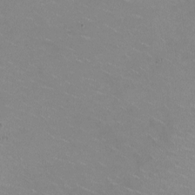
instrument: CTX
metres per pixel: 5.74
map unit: HNhu
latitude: -1.6911
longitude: -2.5923
